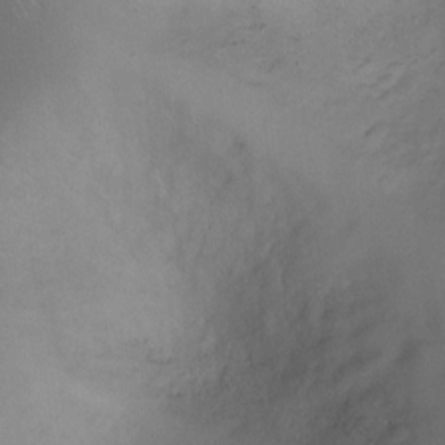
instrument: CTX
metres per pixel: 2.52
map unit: Ht
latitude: -5.2187
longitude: -19.2915
